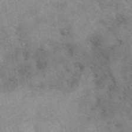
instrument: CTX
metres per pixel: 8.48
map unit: eAb
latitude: 40.3089
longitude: 109.7667
